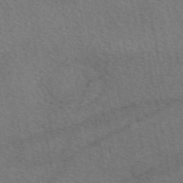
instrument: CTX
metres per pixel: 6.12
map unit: eAb
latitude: 51.3103
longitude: 115.2943
